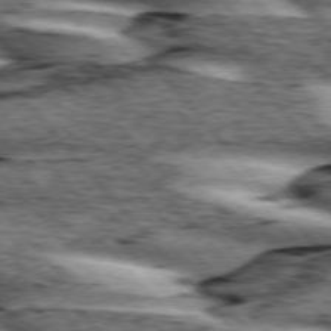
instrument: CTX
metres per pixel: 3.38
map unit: lApd
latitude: 76.0444
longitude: -82.6301
